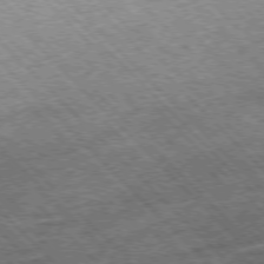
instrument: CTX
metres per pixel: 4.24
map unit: Hpe
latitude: -77.1809
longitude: 13.5210
